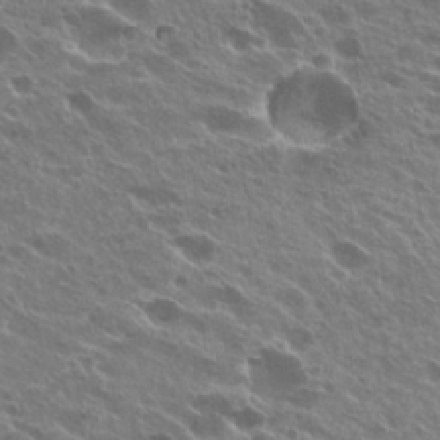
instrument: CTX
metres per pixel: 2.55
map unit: Hto
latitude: 24.8191
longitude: -39.8394
